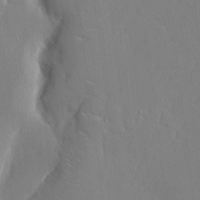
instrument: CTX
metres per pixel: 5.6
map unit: eHh
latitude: 6.2145
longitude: -68.3656
